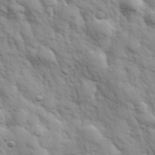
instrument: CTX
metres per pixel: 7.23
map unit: Hve
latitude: 32.0255
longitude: 150.4062
